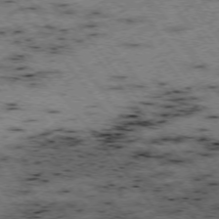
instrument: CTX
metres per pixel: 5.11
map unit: Hpe
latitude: -75.4077
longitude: -21.7639
